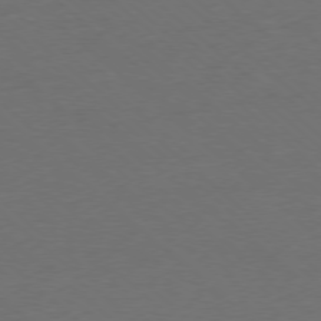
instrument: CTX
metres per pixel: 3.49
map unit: Ap
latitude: -77.8989
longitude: -69.6883
